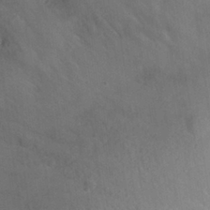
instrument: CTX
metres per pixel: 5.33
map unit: Nhu
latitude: 26.4601
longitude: -55.5560
